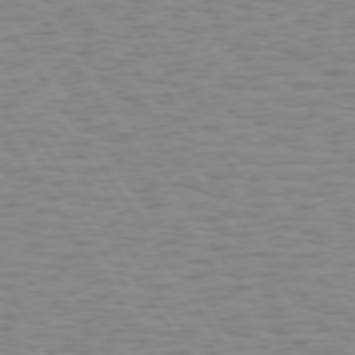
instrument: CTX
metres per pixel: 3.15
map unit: Hpe
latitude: 73.4805
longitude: -132.2145
